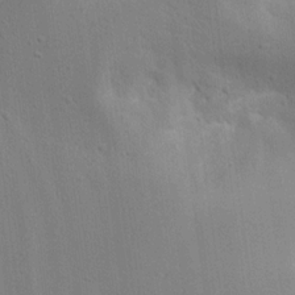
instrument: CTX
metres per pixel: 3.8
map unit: Ave
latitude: 16.9892
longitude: -138.9514
